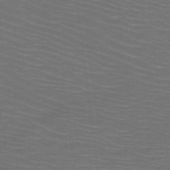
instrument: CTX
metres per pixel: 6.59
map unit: HNb
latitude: -48.8030
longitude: -45.7638
